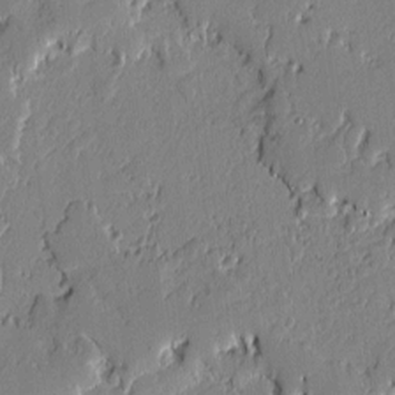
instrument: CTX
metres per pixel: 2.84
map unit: lAvf
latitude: -0.9920
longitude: -107.0458
